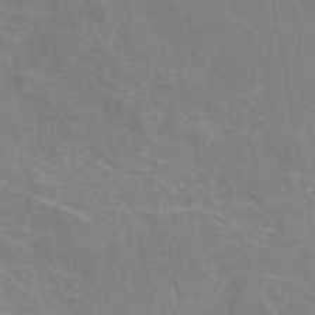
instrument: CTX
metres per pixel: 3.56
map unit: eAb
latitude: 46.6113
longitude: 116.9352
